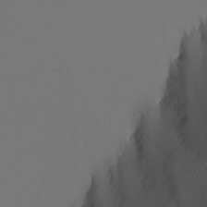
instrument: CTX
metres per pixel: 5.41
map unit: Nhu
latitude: -6.7463
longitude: -95.4049
